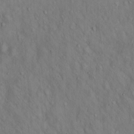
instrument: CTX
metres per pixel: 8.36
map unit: Hto
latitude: 14.3468
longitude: -59.3860
